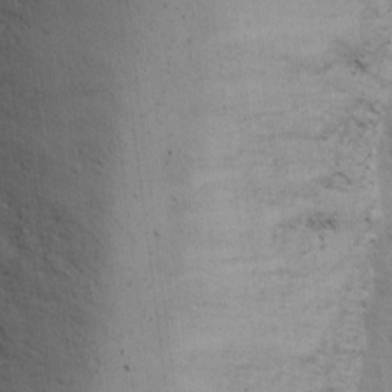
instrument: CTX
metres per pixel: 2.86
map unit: Ave
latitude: 12.8002
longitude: -101.3293
